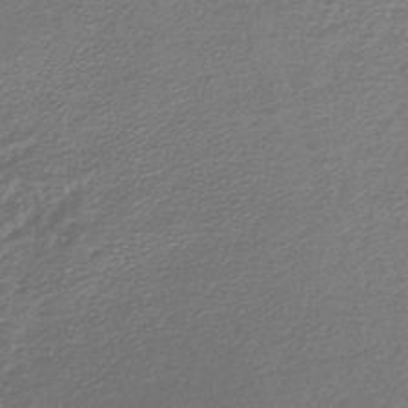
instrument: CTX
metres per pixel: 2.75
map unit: lHb
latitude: -44.8597
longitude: 59.1620
